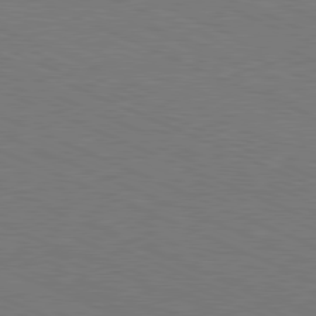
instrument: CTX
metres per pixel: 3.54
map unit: Hpe
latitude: -81.8989
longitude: 15.5210
